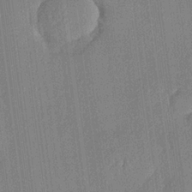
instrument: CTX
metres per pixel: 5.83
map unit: lHvf
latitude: 21.4238
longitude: 141.6722
